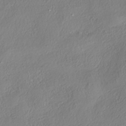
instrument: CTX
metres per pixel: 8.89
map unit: eHh
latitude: -41.5210
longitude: 121.6344
